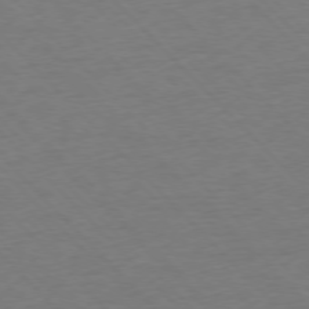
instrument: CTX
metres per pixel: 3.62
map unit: Ap
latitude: -76.8597
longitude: -85.8206
